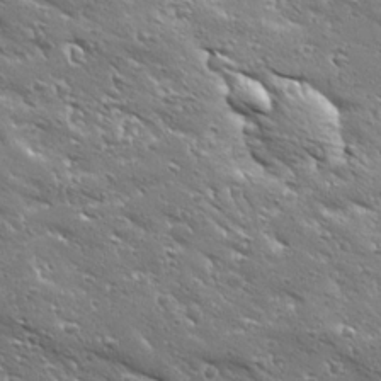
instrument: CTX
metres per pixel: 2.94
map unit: Ave
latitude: 19.3670
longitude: -137.0270
